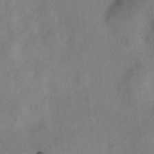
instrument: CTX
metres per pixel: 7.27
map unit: Hto
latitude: 15.9339
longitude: -40.3278
